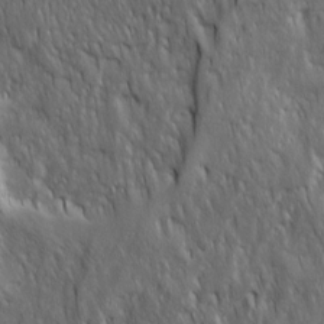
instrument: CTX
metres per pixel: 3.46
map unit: Ave
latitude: 15.6694
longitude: -134.5168
